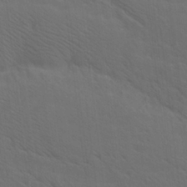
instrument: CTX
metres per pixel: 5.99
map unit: lAa
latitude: 19.7827
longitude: -139.4237
